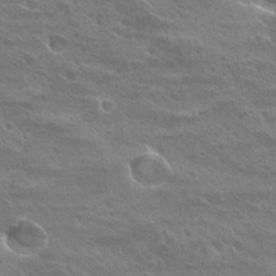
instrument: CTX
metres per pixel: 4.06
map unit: Hto
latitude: 28.4223
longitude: -39.9906
